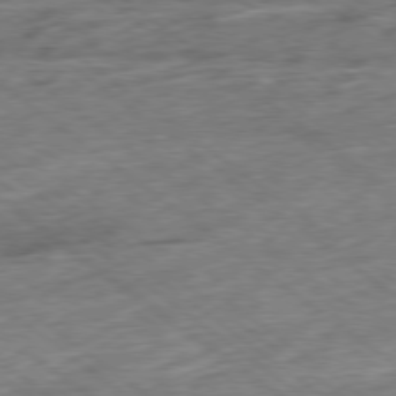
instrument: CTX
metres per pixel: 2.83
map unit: Hpe
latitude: -79.1053
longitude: -15.3482
